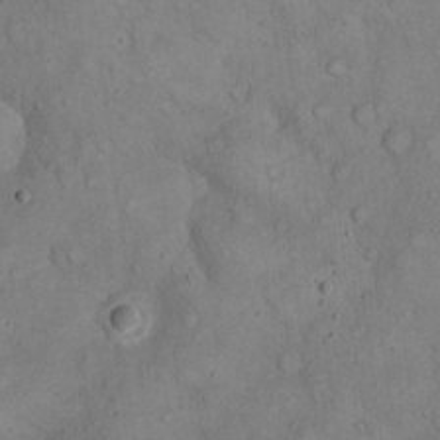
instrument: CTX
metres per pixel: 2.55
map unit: eHh
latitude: 20.3090
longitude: -59.7261
